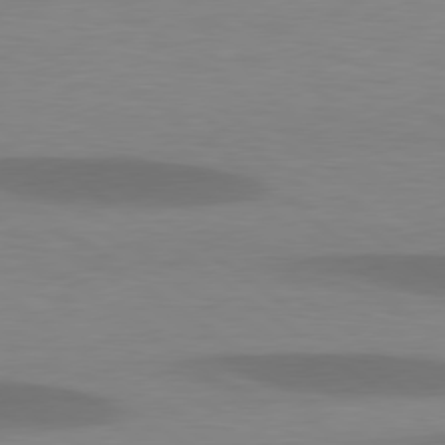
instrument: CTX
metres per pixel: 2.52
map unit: lApd
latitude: 78.9136
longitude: -47.7828
